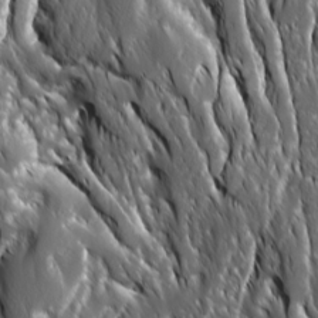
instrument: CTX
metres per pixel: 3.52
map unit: Ave
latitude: 15.5938
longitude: -133.3293
